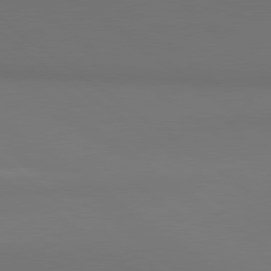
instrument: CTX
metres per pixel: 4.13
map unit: lApd
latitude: 81.0647
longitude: 153.7099
